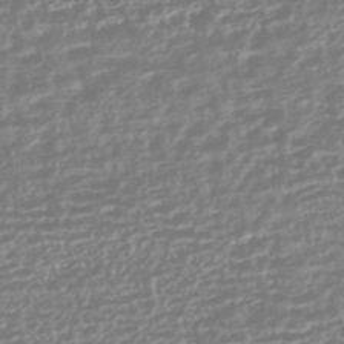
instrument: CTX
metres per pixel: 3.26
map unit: HNhu
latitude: -44.9353
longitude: 100.7652
